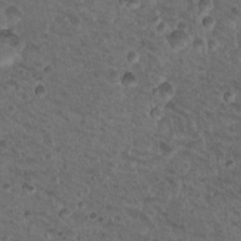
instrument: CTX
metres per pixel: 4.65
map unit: Nhu
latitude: 17.6883
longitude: -33.0647
